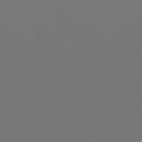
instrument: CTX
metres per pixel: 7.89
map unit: Hpe
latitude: 78.0255
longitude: -165.2726
